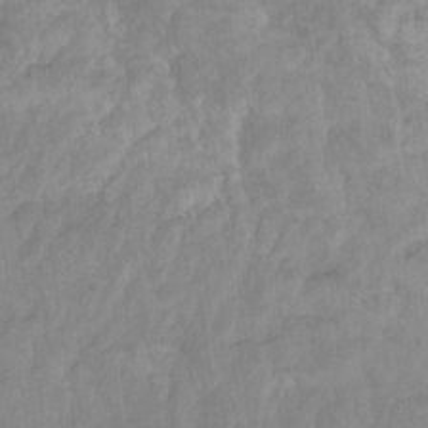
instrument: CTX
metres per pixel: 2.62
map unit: Ht
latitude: -13.9178
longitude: -57.9150
